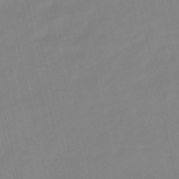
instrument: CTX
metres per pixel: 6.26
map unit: lHb
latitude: -48.4440
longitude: 76.0283
